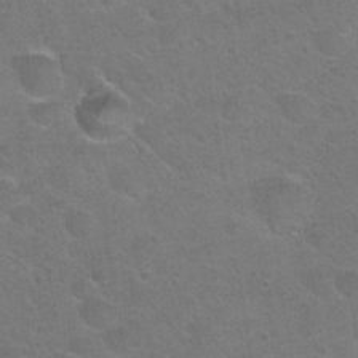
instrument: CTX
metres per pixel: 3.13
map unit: Hto
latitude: 24.0822
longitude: -51.1781
